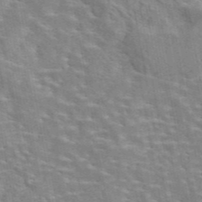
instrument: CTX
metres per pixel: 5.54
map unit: eAb
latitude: 44.6679
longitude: 110.0661
